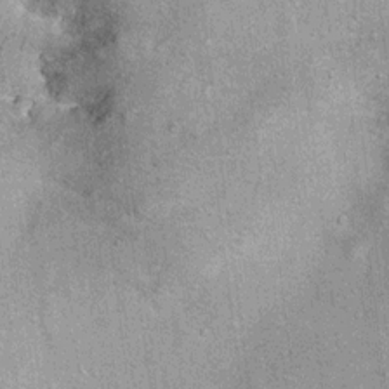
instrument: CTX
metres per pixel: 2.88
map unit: Ht
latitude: 10.5735
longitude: -38.7435
